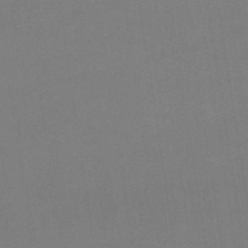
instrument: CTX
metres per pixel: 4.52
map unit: lHb
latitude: -47.8044
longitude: 67.2943
